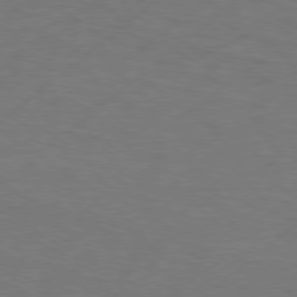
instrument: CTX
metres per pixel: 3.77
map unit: Hpe
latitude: 75.9528
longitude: -130.9892
